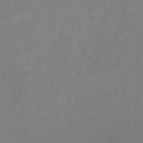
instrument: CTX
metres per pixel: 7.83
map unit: eHb
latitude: -36.9163
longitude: 74.4629
